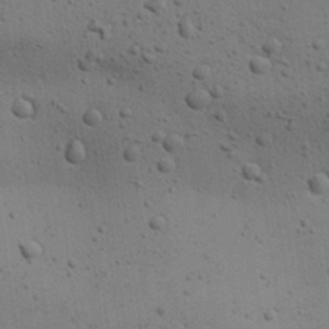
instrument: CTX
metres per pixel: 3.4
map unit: Aa
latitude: 27.5371
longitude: -130.2901
